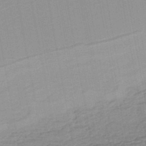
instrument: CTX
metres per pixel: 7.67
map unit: HNb
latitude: -44.1606
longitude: 51.9367
